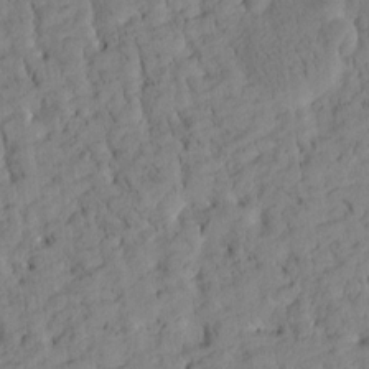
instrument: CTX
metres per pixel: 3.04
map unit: Htu
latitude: -4.2361
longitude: 173.7288
